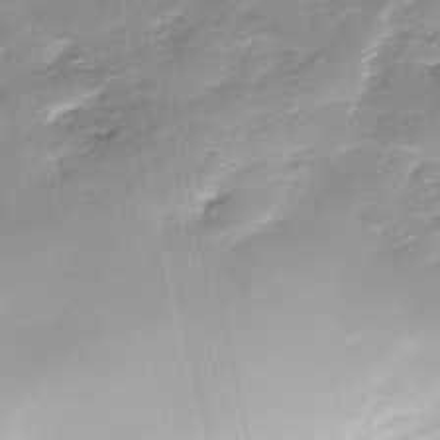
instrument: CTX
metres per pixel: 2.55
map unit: Nhe
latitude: -37.7099
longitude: -148.1011
